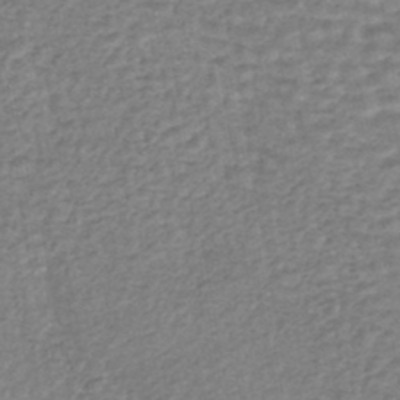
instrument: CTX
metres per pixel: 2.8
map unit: HNhu
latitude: -44.7841
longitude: 102.0661
